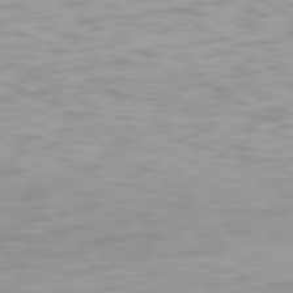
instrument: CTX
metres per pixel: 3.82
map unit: Hpe
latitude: 78.3468
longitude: -167.3103
